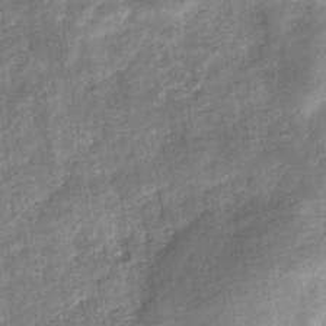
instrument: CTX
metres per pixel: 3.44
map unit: eHb
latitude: -34.1039
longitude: 76.2173
